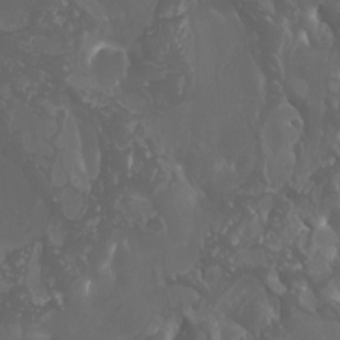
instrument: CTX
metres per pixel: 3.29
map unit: Htu
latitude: -4.9919
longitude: -75.7828
